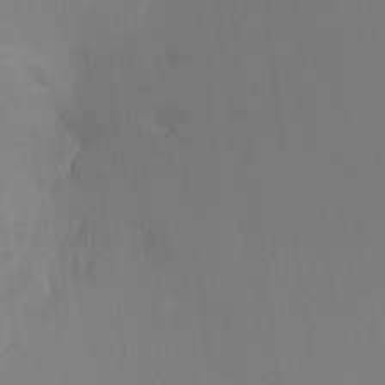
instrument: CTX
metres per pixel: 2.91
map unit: Ht
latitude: -15.3321
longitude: -48.7246
